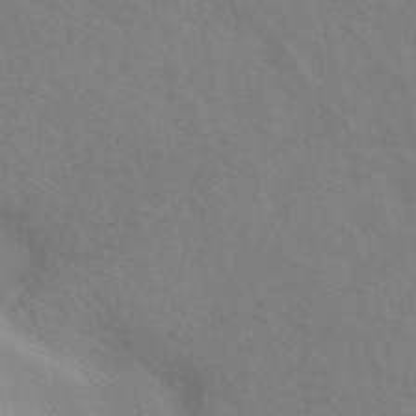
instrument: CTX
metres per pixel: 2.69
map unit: eAb
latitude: 50.3278
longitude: 118.1984
